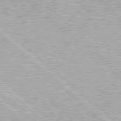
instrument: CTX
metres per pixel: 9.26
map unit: Hpe
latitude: 78.1578
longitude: -159.5938
